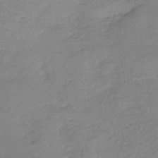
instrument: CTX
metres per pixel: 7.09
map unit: lHb
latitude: -40.1228
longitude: 66.7085
